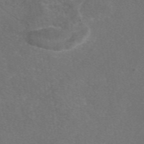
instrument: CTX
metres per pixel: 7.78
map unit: eAb
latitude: 46.9703
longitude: 111.3698
